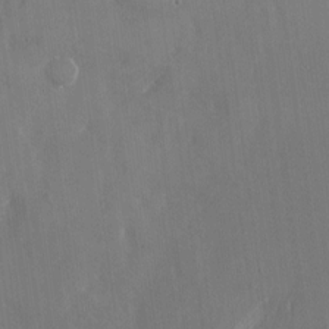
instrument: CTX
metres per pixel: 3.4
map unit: Nhu
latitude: -22.6519
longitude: -72.8569
